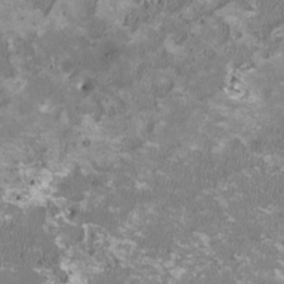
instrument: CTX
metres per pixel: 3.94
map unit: HNhu
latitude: 1.7260
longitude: -2.6679
